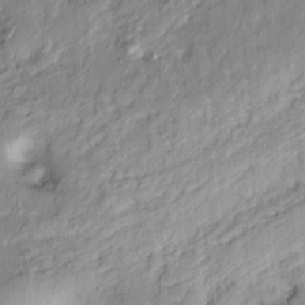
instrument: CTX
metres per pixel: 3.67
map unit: Ht
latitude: -14.7275
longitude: -41.8961
